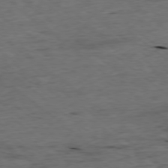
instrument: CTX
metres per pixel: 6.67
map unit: Ap
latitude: -78.6140
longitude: -87.8961
